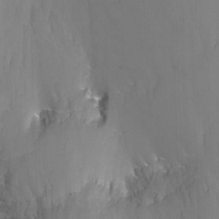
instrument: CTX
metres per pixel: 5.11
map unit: Nhu
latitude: -11.7478
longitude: -47.7072
